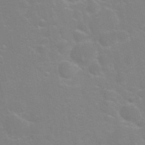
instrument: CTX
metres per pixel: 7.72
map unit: Nhu
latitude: 27.4427
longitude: -61.8583
